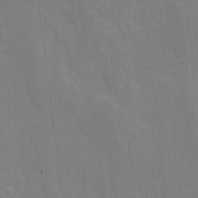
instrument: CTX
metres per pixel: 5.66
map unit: eHh
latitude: 5.3293
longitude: -67.2159
